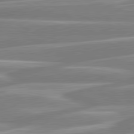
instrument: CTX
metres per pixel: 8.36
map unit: lApd
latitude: 80.6490
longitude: -128.2900
